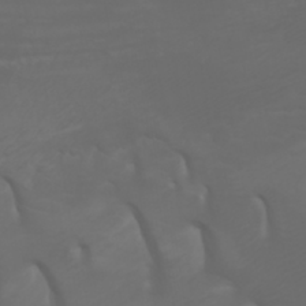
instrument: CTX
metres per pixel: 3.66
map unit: Htu
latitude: -5.3509
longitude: -73.1404
